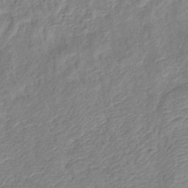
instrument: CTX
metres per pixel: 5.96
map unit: eHb
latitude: -37.9178
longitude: 75.6911
